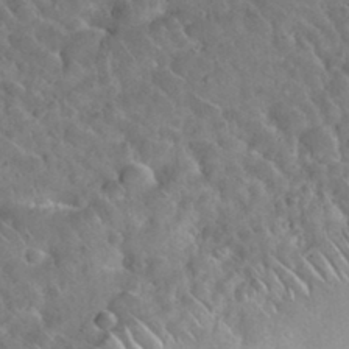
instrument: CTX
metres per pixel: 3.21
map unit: Nhu
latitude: 32.1956
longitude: -51.4426
